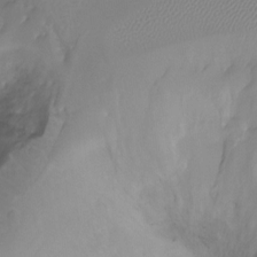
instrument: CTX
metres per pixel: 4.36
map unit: Ht
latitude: -6.8408
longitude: -27.5182
